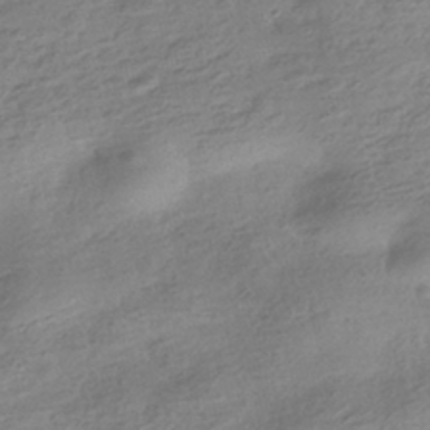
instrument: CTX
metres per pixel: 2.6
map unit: HNhu
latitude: -40.8975
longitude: 98.3684
